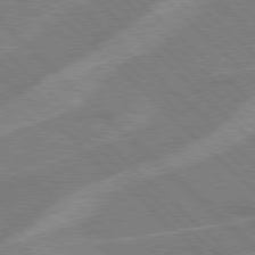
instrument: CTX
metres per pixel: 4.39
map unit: Hpe
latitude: 77.4804
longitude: -152.1200
